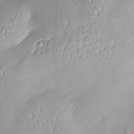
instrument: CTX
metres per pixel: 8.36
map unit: Nve
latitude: -8.5952
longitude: 174.6707
